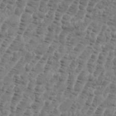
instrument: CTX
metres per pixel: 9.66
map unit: eHh
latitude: 36.1011
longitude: -136.4412
